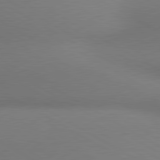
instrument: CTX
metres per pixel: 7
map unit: lApd
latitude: 80.5168
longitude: 130.1794
